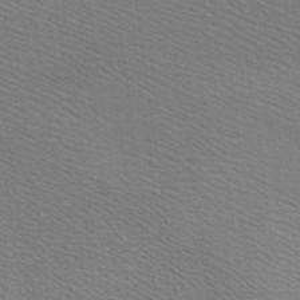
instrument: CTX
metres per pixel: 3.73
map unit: lAa
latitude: -8.1039
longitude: -124.4223
